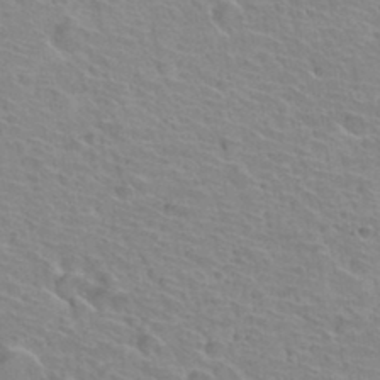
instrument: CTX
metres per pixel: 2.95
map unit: Hto
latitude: 33.8394
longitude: -39.5938
